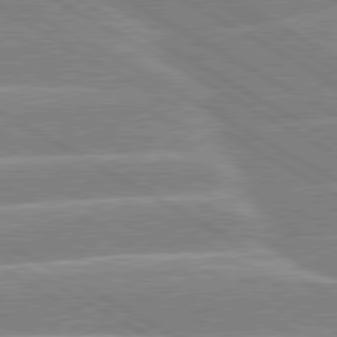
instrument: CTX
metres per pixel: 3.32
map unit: lApd
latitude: 80.1578
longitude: -131.8584
